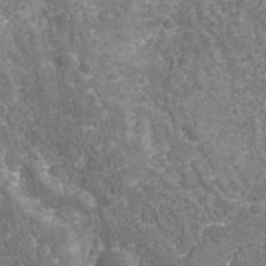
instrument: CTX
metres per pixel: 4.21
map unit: Nhu
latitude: -39.1998
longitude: -85.1970
